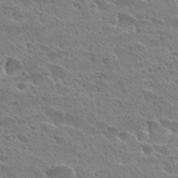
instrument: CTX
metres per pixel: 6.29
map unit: Hto
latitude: 27.7072
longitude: -39.3859
